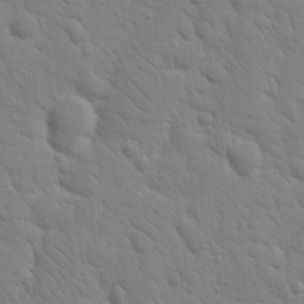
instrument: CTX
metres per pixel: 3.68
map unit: Nhu
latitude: 17.4426
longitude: -78.6869
